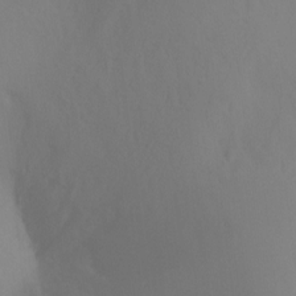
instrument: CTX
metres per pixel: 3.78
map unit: Ht
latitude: -10.0850
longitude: -33.0836
